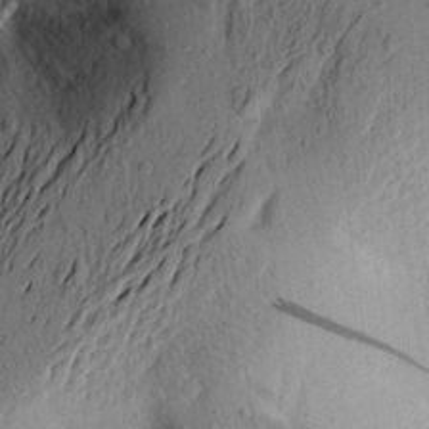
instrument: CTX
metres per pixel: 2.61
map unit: Aa
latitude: 22.0633
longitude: -148.1956
